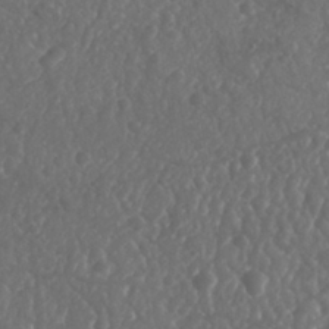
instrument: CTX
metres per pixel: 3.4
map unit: Nhu
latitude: 26.2145
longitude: -63.6883
